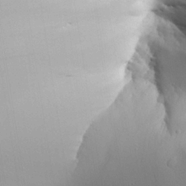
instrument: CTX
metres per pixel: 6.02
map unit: Aa
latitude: 25.2914
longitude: -133.1592
